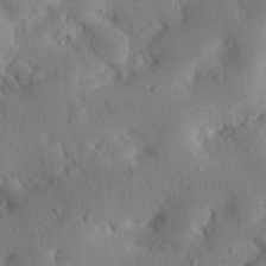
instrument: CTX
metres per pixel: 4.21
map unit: Nhu
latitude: 21.4616
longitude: -73.9339
